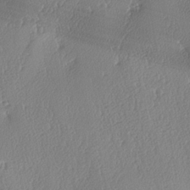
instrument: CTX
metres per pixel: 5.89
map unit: lAa
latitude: -7.7855
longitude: -129.4615
